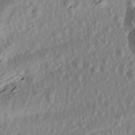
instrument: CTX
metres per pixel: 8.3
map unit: Aa
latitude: 18.3845
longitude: -144.5357
